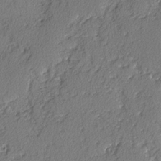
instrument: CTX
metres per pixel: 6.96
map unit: lAvf
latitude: -3.4076
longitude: -107.8772
